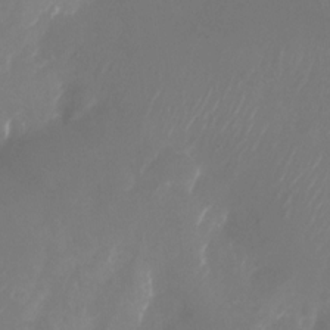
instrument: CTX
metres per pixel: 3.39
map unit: Nhu
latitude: -27.5210
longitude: -72.0822
